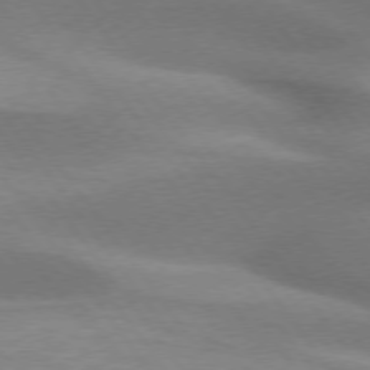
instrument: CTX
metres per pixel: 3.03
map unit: lApd
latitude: 74.8002
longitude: -49.8394
